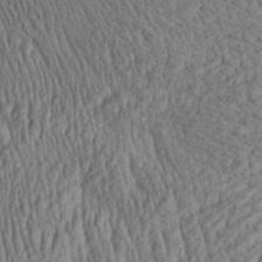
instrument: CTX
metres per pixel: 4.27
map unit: Aa
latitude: 29.7260
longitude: -138.2711
